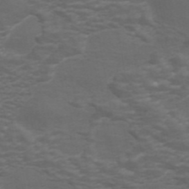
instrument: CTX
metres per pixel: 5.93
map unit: ANa
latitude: 44.3845
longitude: 26.2172
